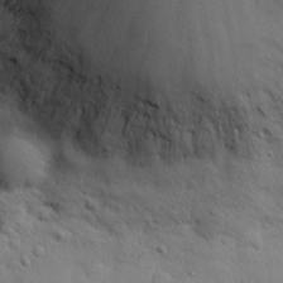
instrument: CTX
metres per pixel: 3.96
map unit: eHh
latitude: 27.8017
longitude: -75.8772
